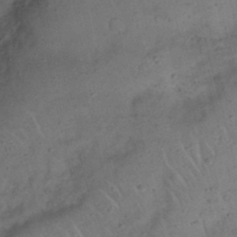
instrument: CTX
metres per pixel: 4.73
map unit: Nhu
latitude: 22.3089
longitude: -70.6301
